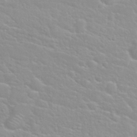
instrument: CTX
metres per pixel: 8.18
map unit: Nhu
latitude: 30.4790
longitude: -50.8191
